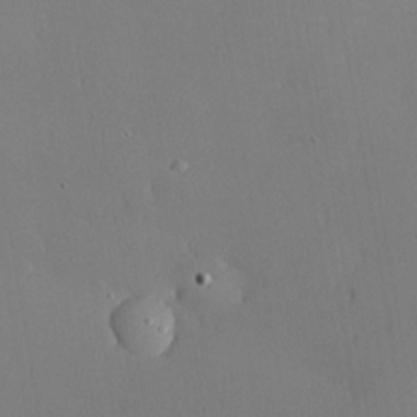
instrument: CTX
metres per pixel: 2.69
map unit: lHvf
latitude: 20.6491
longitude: 145.2187
